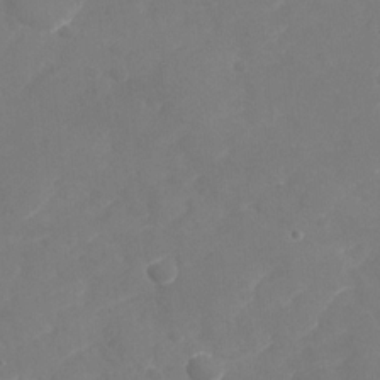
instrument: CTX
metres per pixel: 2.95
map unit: Nhu
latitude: -28.7274
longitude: -64.5735
